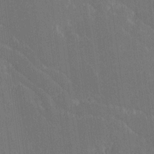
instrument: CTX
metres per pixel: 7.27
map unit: Ave
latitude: 20.2901
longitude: -136.7435
